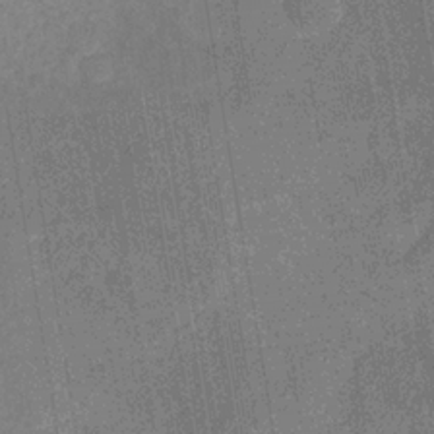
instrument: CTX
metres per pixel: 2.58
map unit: HNb
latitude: -31.2565
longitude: 60.5007
